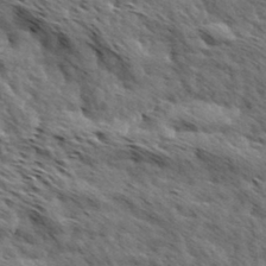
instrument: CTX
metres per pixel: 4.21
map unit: Hve
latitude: 31.8206
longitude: 149.1431
